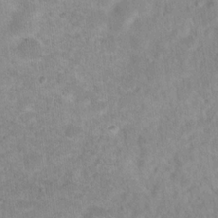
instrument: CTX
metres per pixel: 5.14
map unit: Nhu
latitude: 17.4615
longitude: -34.2144
